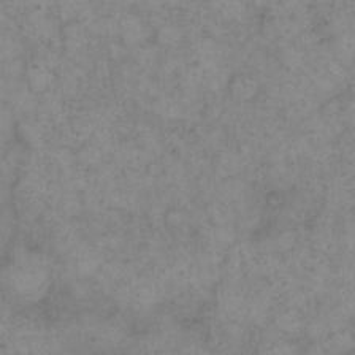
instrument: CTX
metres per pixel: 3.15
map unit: eHh
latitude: 14.9703
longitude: -65.8961
